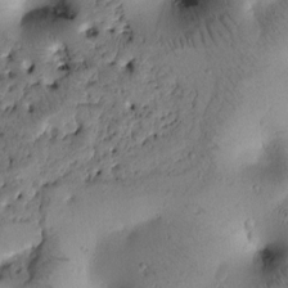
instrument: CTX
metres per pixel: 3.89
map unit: Htu
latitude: -3.3131
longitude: 171.3321
